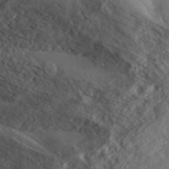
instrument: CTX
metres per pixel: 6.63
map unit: ANa
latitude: 41.6127
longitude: 29.9178
